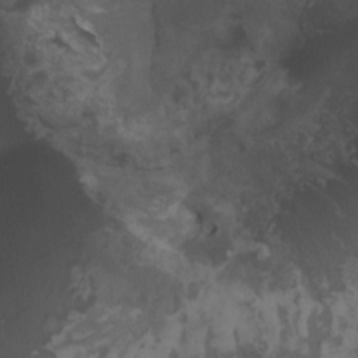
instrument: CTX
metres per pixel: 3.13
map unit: Htu
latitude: -6.7652
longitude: -67.9339
